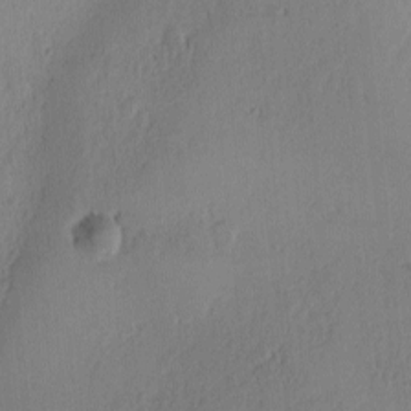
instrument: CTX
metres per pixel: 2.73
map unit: Ave
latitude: -8.2739
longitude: -121.9150
